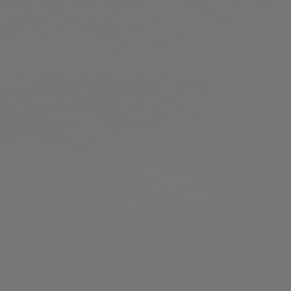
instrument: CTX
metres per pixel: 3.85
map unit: lApd
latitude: 80.3278
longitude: 155.5777
